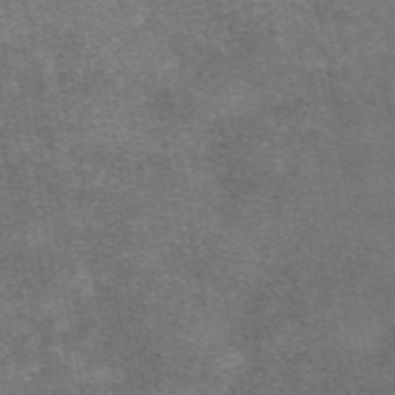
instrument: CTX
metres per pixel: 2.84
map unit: eAb
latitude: 47.2348
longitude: 104.1228
